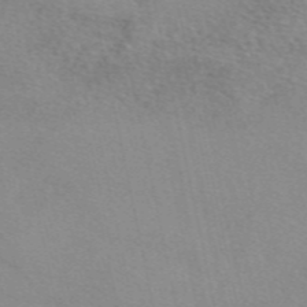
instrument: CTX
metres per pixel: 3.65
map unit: eAb
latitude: 49.0647
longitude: 106.6141
